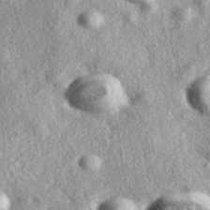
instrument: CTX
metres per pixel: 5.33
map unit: eAb
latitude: 39.6883
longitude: 111.8611
